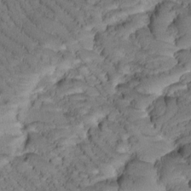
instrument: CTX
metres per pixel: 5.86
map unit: Htu
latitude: -1.5022
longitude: 172.8597
